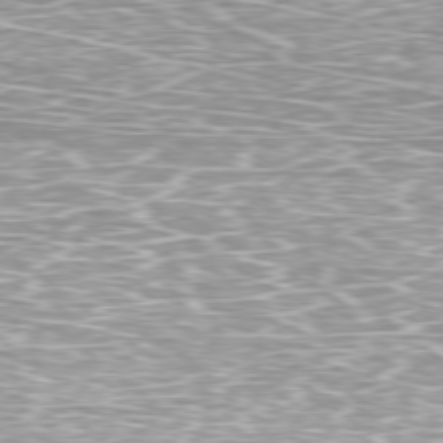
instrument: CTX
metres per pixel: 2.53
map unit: Ap
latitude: -79.7666
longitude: -61.1214
